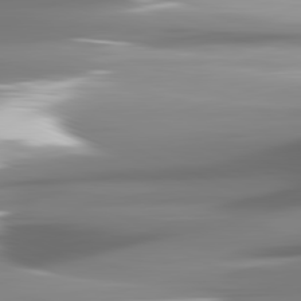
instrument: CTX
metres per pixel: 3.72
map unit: lApd
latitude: 81.9717
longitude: -141.3103
